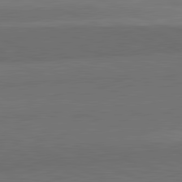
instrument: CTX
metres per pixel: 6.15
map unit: lApd
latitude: 82.1011
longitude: 156.3684
